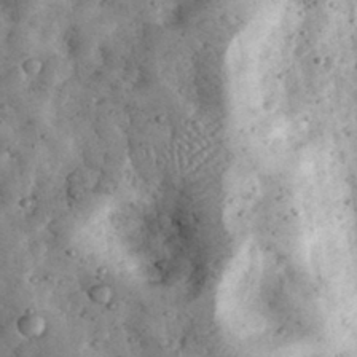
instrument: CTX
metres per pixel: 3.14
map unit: eHh
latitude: 34.1766
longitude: -68.8380
